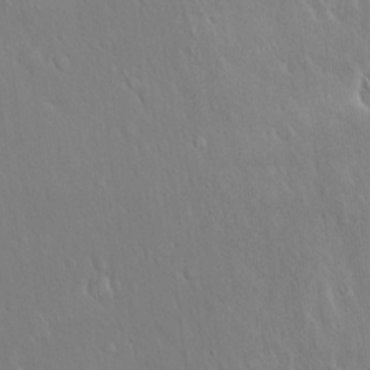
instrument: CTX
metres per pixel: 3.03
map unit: Hto
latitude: 18.4412
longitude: -57.5560
